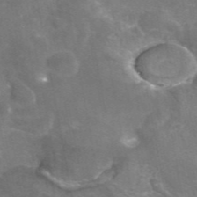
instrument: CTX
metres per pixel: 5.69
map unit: eAb
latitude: 46.2334
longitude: 120.3873
